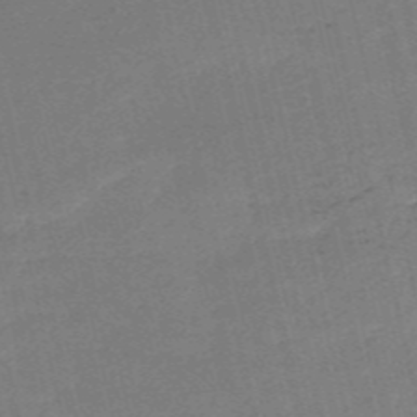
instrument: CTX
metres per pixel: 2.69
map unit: HNb
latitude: -55.5021
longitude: -42.9136
